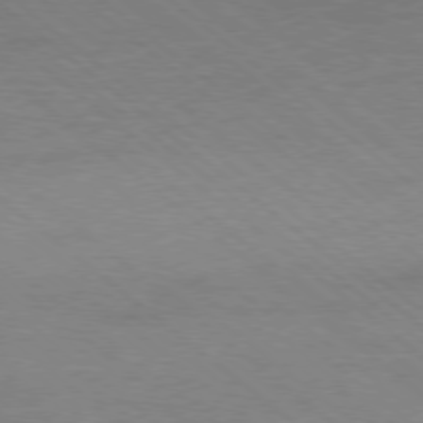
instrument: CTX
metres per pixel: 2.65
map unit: Ap
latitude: -78.8786
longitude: -55.1781
